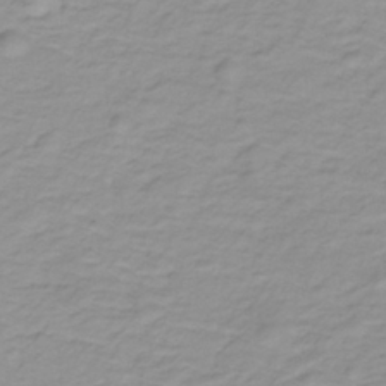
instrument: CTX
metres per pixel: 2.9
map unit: lHb
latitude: -31.9367
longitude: 65.8423
